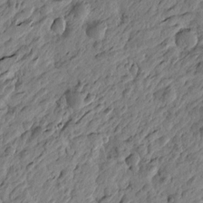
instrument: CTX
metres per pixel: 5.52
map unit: Htu
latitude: -3.8800
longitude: 179.1431
